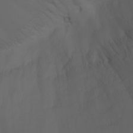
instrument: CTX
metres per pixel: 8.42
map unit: Nhu
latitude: -7.7666
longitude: -85.1403
